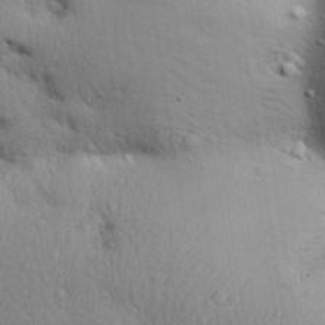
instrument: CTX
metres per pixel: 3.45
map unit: Aa
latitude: 31.7072
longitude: -145.1403
